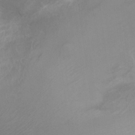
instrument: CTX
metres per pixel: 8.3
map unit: Ht
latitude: -4.6140
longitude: -17.9528
